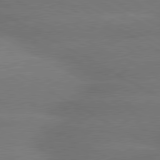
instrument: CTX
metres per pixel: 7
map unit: lApd
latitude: 80.1767
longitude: -150.8947
